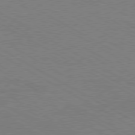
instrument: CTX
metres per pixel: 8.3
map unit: Hpe
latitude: -80.8219
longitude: 19.8800
